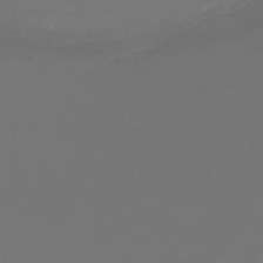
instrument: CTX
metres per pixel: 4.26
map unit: lHb
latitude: -46.6140
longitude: 67.5966
